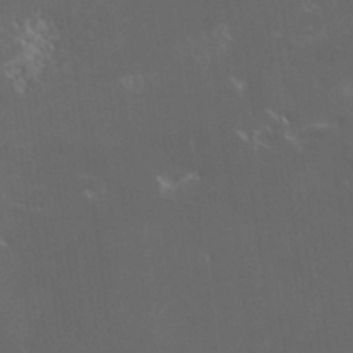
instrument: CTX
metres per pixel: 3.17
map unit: HNhu
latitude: 4.5168
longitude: 13.7289
